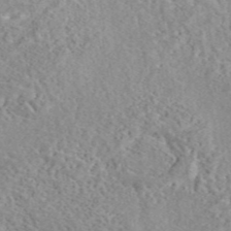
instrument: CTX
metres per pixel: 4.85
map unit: eAb
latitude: 44.0633
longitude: 116.5195
